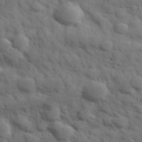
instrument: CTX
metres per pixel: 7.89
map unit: Hve
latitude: 31.7828
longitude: 151.0675
